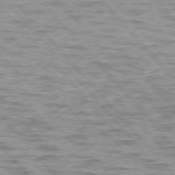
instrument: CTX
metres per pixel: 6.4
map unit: lApd
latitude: 76.8191
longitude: -71.2726
